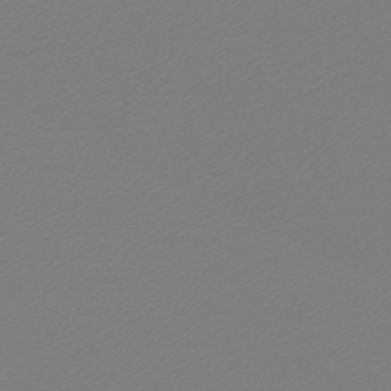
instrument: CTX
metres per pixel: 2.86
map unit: lHb
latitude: -46.2928
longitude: 70.6330
